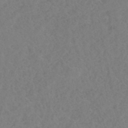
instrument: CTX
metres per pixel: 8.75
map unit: HNhu
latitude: -46.6707
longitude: 30.6518
